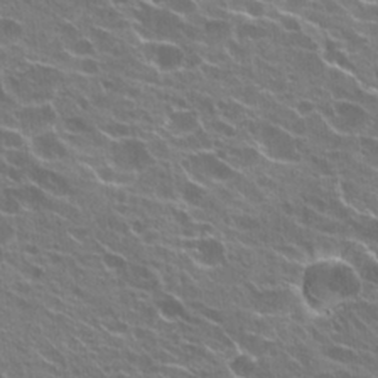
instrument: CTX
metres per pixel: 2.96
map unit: Hto
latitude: 22.2145
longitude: -40.1766
